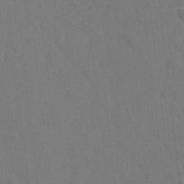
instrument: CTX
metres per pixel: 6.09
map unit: Hto
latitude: -1.1243
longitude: -34.6490
